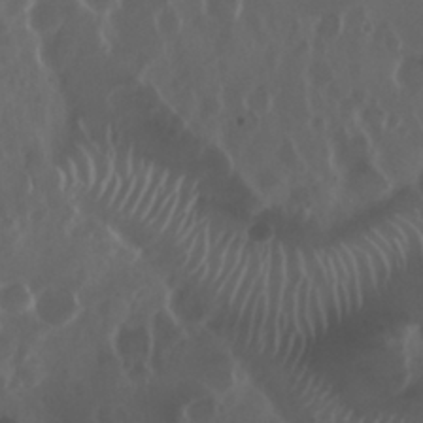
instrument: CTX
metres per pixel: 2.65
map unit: Nhu
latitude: 30.0255
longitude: -59.6316
